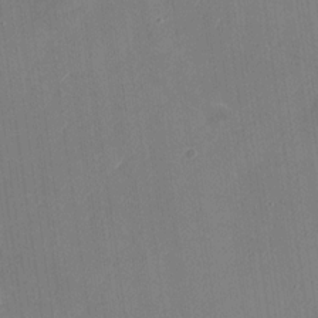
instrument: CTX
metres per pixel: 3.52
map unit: Nhu
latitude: -29.0675
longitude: -74.5924
